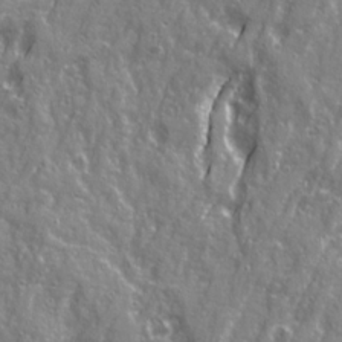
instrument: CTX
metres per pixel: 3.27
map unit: Ave
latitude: 21.2537
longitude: -133.0647
